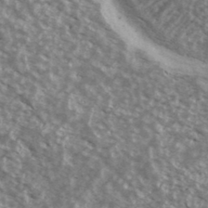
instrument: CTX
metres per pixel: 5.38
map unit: Ave
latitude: 38.8947
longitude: -111.1592
